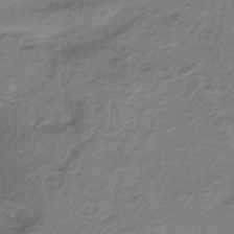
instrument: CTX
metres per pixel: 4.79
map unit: HNb
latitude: -33.9556
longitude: 58.4251
